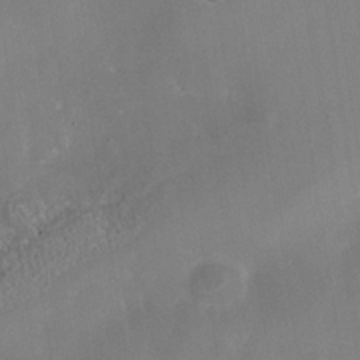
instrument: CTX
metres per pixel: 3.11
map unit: Nhe
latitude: -38.3306
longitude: -118.1011
